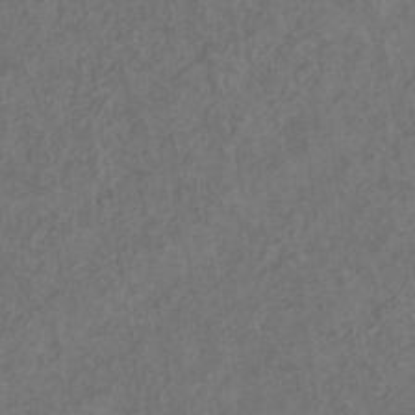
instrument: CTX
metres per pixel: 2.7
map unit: eHb
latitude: -31.2943
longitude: 71.4077
